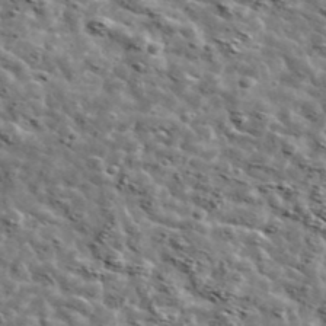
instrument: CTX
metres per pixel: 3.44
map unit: Ave
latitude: 42.6491
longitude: -107.3293
